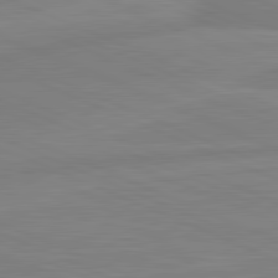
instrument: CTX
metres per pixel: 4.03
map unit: lApd
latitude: 81.7450
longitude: -173.9528
